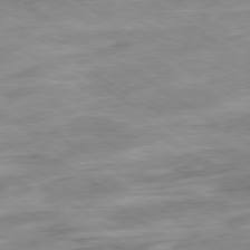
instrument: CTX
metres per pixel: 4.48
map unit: Hpe
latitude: -79.1998
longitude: -16.6302
